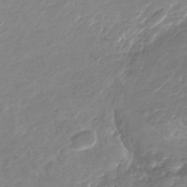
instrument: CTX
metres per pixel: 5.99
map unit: Nhu
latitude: -27.9556
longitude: -67.9717
